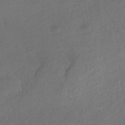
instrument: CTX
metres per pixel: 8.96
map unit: HNhu
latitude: -41.5399
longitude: 96.0661
